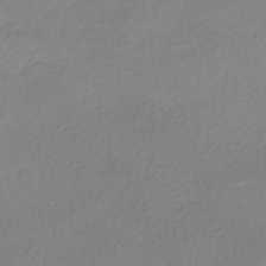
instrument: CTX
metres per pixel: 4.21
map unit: HNhu
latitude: -40.5574
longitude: 94.2550
